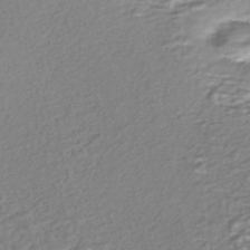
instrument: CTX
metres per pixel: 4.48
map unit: Nhe
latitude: -46.9541
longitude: -171.9906
